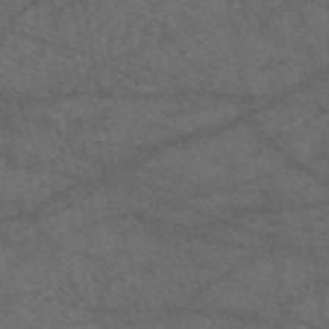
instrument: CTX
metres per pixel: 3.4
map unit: eAb
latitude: 47.4805
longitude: 111.9178
